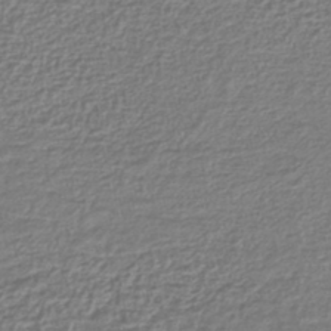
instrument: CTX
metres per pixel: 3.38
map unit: lHb
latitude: -42.9541
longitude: 71.9367
